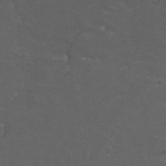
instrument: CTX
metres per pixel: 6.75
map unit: Nhu
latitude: 29.7260
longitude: -51.3481
